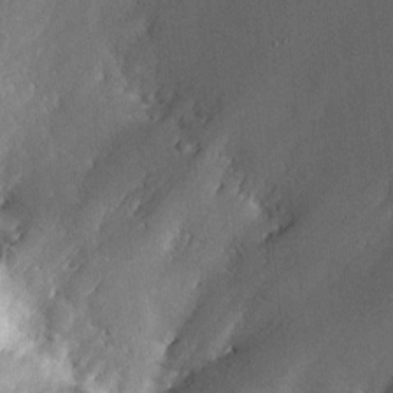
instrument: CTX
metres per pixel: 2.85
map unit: HNhu
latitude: 6.8191
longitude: 3.2942
